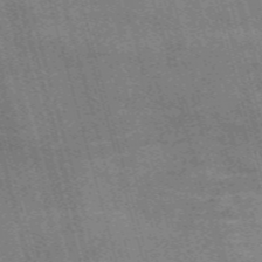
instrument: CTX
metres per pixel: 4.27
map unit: Nve
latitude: -58.8785
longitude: 63.8800
